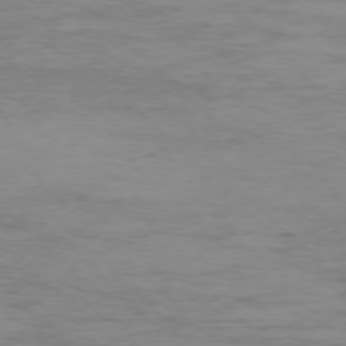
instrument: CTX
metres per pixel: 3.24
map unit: Ap
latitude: -76.3873
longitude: -68.0633
